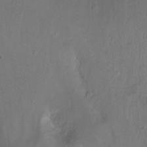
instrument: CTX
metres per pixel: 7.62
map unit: Hto
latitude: -13.5777
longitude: -43.2726
